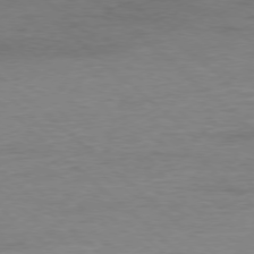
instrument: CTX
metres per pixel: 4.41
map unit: Ap
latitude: -77.8233
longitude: -93.3481
